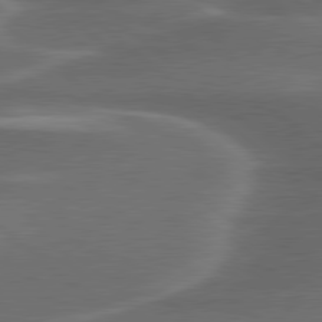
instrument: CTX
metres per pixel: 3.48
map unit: lApd
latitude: 79.9528
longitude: -116.7624
